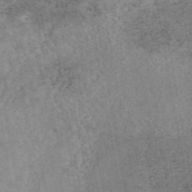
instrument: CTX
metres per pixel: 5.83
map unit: eAb
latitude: 45.0269
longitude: 122.4818
